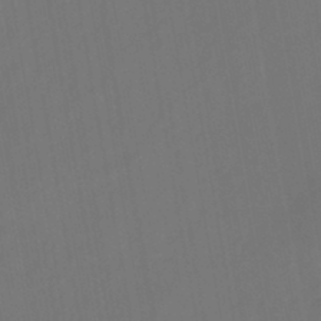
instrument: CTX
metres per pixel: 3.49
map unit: eHb
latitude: -43.9367
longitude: 87.8989
